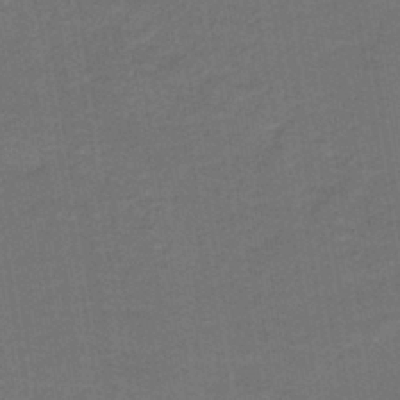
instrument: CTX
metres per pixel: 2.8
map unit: HNb
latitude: -43.8422
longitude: 51.5777
